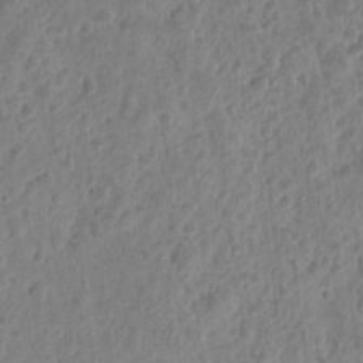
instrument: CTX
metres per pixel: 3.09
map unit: eHh
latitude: 10.0633
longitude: -74.0255
